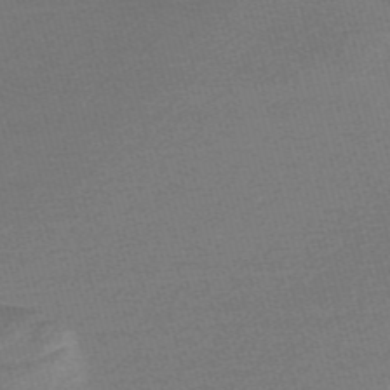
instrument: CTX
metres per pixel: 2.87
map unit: Nve
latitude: -56.8786
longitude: 61.4832
